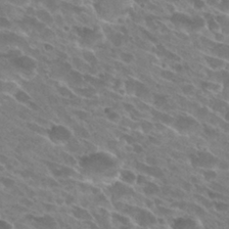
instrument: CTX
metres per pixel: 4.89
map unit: Hto
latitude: 28.2900
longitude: -42.1956
